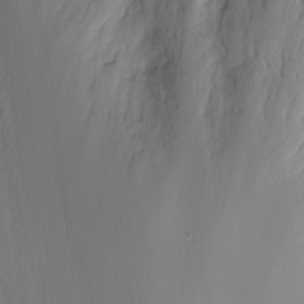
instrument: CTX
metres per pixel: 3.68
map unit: Nhu
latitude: -0.4062
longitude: -78.2334
